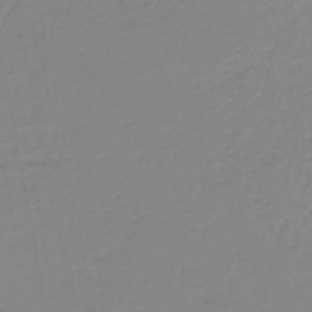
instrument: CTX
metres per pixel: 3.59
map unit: lHb
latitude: -44.3873
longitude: 54.8408
